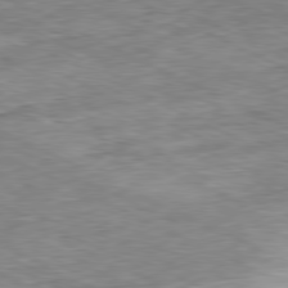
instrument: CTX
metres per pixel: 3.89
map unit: Ap
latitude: -80.8219
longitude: -91.1214
